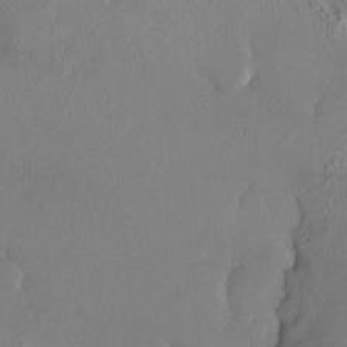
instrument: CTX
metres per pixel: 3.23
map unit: HNhu
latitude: 4.3089
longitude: 7.0297
